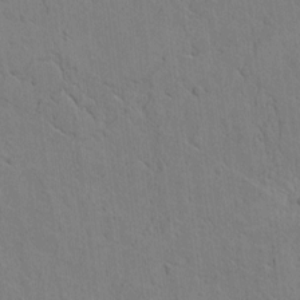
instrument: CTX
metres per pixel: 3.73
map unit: Htu
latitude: -3.6721
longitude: 170.3495
